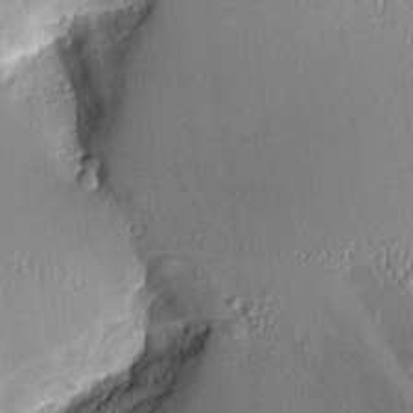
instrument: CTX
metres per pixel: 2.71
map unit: Aa
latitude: 10.1767
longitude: -128.6679
